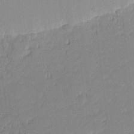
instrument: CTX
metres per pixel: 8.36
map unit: eHh
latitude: -1.1432
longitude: -83.8016
